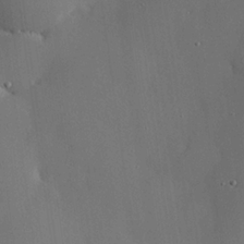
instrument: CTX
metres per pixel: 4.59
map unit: eHh
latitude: 23.7450
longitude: -91.4615
